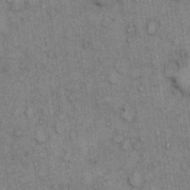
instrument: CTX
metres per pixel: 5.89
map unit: eHh
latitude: 7.3293
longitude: -64.4601
